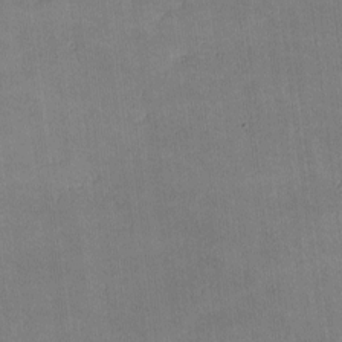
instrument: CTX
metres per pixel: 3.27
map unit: lHvf
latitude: -10.0472
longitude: -101.3104
